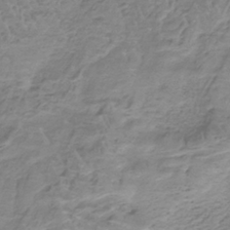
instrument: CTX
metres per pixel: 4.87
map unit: HNb
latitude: -35.2376
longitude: 56.5574
